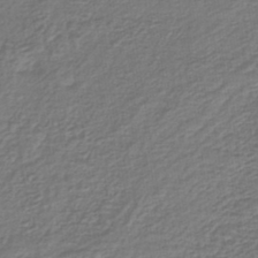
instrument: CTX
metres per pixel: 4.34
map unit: lHb
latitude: -43.0108
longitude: 71.2187
